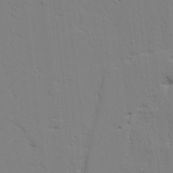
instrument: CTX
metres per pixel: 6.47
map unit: lAvf
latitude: 24.9513
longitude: -109.5938
